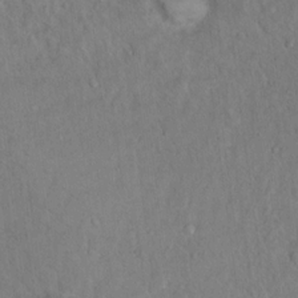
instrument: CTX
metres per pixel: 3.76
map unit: Ht
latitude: 13.8961
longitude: -37.2348
